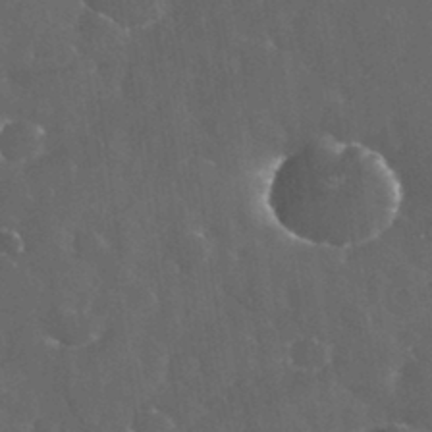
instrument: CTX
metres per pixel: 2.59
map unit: eHh
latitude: 33.5749
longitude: -62.7624
